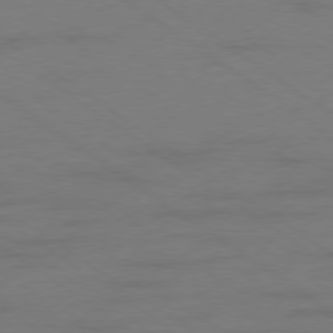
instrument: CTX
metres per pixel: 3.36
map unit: Ap
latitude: -79.4265
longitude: -53.4238
